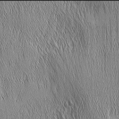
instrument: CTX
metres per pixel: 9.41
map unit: Nhu
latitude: -6.0094
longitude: -152.4034
